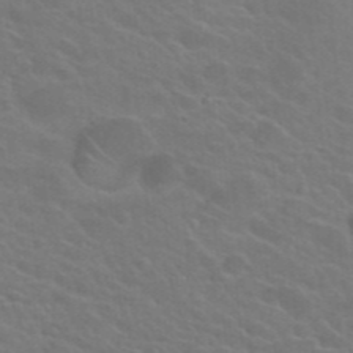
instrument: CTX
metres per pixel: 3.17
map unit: Hto
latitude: 23.8772
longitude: -36.6302
